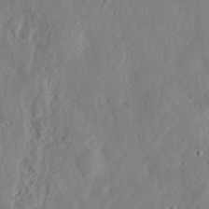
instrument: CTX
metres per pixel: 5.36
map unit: eHh
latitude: 29.8772
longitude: -81.2537
